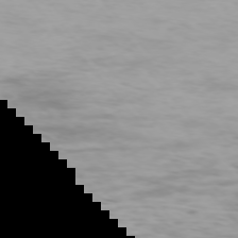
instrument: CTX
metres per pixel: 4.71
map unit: Ap
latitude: -75.6533
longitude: -76.9324
